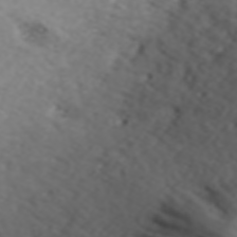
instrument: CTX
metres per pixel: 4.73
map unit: ANa
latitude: 44.3278
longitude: 21.9178
